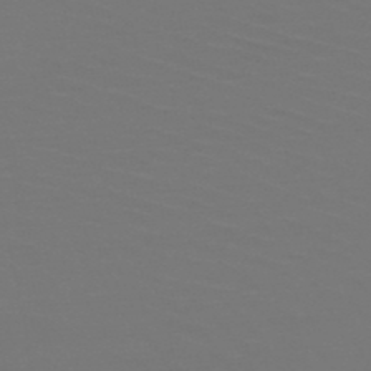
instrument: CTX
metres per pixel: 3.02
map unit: HNb
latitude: -51.0108
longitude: -43.6127
